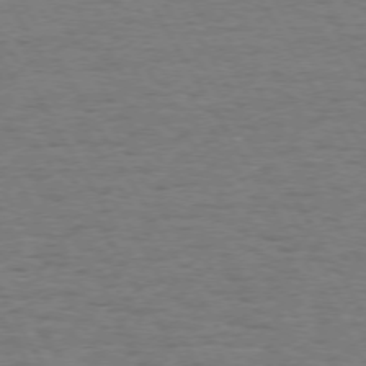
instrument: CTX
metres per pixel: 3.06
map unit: Hpe
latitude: 72.5735
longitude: -123.0458
